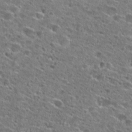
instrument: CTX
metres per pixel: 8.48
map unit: Hto
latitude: 26.4601
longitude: -47.7072
